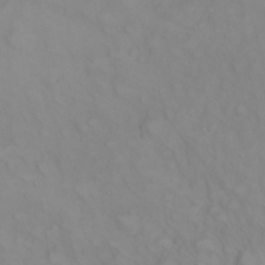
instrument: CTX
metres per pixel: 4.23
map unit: eHh
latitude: 22.8569
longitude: -61.8205
